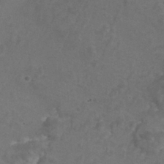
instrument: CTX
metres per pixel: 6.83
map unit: Nhu
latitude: 25.5182
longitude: -53.7828
